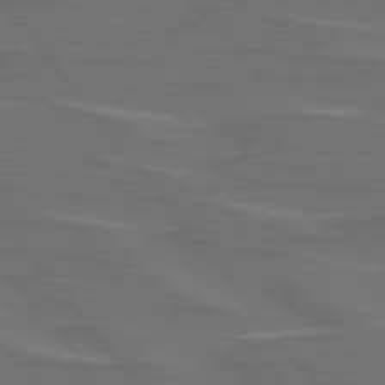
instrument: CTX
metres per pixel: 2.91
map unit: lApd
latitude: 75.9150
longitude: -79.8395
